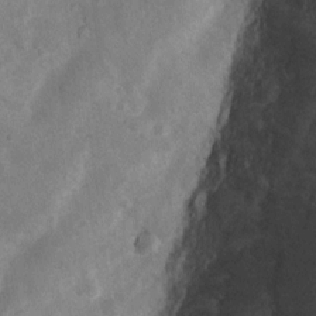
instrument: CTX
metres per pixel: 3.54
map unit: Nhu
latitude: 1.1403
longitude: -18.2144
